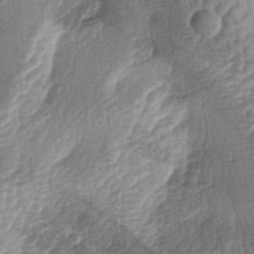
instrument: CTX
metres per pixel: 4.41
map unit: lAa
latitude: -4.2361
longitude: -128.1389
